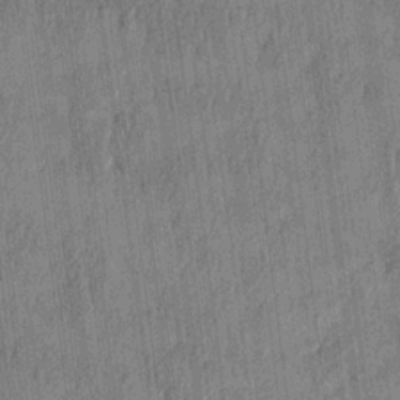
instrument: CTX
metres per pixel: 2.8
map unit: HNhu
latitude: 1.1214
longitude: -6.1956
